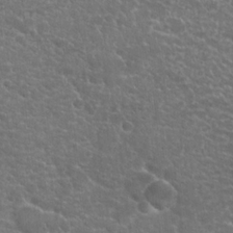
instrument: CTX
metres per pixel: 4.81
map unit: Hto
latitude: 20.5546
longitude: -36.5735
